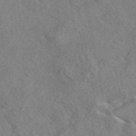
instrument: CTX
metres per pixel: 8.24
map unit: eAb
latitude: 48.7813
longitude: 110.4440
